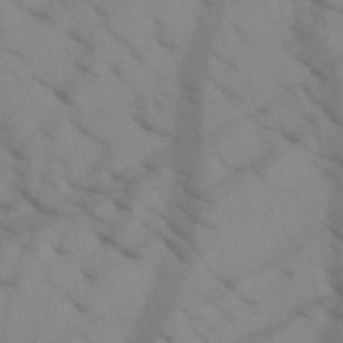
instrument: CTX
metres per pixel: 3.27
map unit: HNb
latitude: -45.0486
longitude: -41.1781
